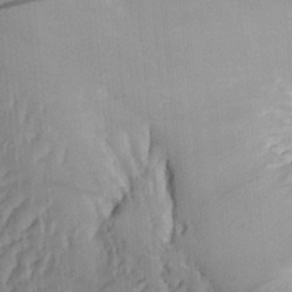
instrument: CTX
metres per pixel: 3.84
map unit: Aa
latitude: 29.0647
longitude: -132.7813
